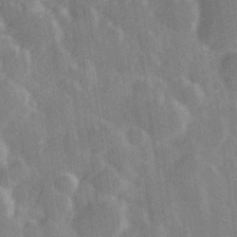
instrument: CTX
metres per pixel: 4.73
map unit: Hve
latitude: 28.7624
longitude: 147.1431
